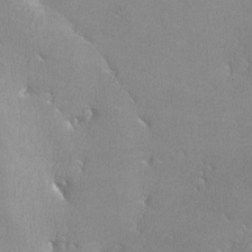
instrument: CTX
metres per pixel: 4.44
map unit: lHvf
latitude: -12.8975
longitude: -101.5938
